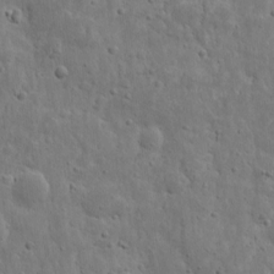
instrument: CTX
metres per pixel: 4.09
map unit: eHh
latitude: 9.9339
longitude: -73.1593
